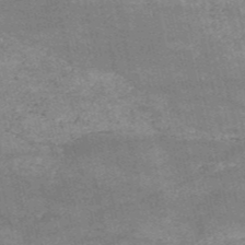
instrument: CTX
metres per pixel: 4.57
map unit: HNb
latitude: -52.8785
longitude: -39.6883
